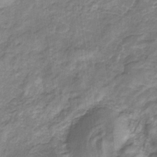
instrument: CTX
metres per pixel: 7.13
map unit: eHb
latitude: -32.5385
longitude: 67.4076
